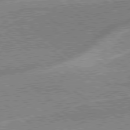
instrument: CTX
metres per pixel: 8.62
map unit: Hpe
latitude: 78.9703
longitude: -168.1956
